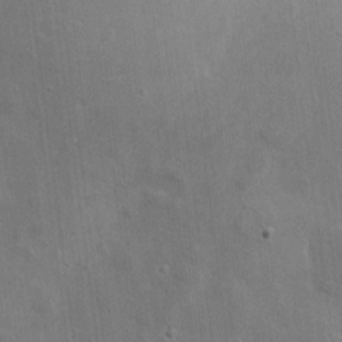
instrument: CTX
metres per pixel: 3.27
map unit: eHh
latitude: 7.6127
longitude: -72.4034
